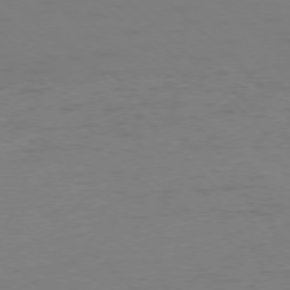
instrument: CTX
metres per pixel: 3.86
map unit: Ap
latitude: -76.4629
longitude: -79.8773
